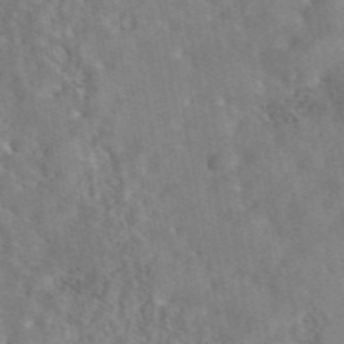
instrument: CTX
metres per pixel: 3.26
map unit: eAb
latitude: 44.9513
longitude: 116.6518
